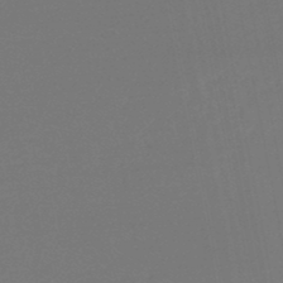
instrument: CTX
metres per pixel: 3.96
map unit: lHb
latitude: -47.2376
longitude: 69.4265
